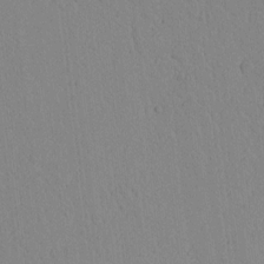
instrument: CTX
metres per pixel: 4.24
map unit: lAvf
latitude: 8.9136
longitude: 167.7100
